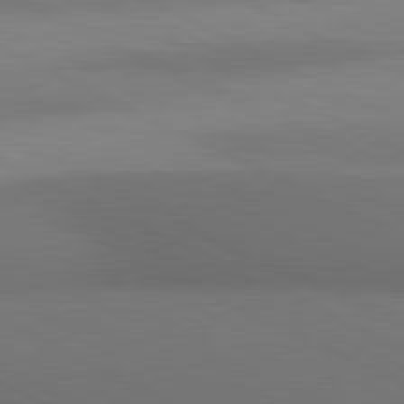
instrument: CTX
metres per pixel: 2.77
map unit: lApd
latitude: 80.9514
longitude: 137.7477
